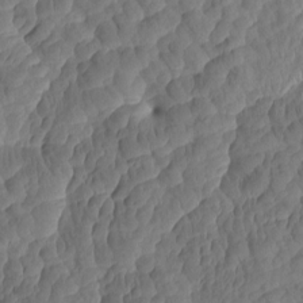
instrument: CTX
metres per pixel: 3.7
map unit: eHh
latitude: -0.5385
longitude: 15.2565
